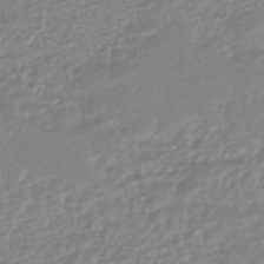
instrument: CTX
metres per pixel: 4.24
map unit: HNhu
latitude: -46.3684
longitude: 98.1606
